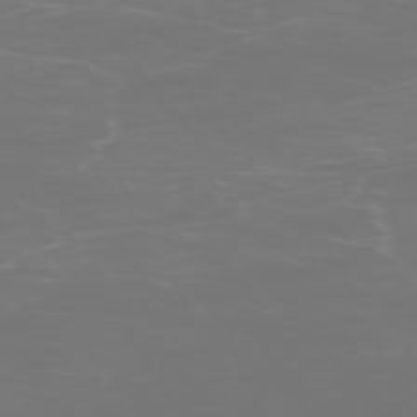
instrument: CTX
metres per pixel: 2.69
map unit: Ap
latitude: -74.7464
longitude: -76.8380
